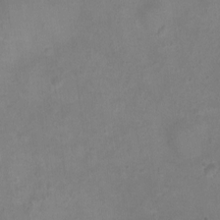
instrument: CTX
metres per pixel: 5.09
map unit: Ht
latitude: -4.5951
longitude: -19.3103
